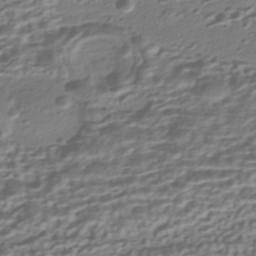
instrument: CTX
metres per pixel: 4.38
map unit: HNhu
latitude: -42.5384
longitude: 100.4440
